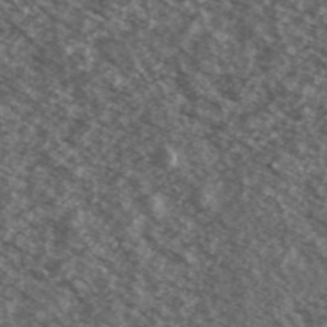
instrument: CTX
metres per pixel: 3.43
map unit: Ave
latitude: 39.0269
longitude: -110.7058
